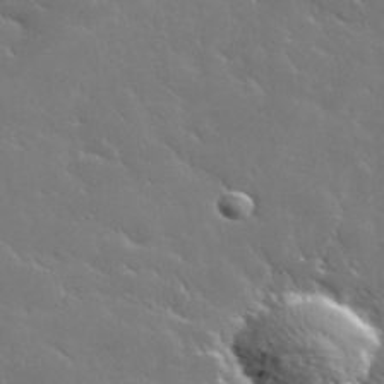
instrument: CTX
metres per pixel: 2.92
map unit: lHvf
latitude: 36.4412
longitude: -91.5182
